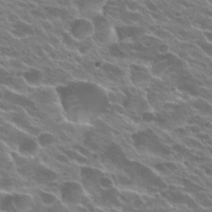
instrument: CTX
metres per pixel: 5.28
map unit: Hto
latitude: 23.9150
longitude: -37.3293
